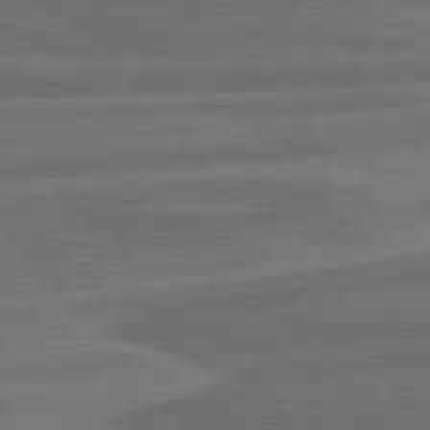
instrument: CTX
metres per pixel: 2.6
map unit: lApd
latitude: 82.1388
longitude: -171.6505
